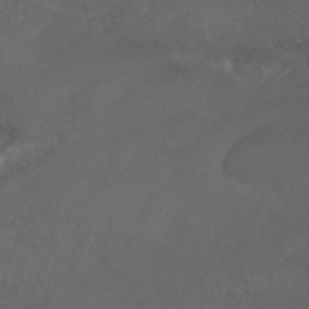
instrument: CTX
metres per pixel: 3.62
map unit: ANa
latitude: 41.1025
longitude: 25.8989
